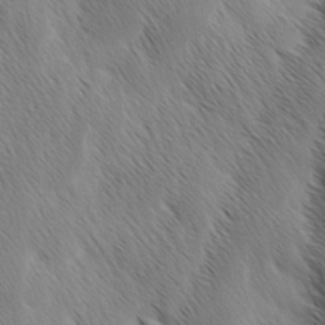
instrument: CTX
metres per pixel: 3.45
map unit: Ave
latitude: 0.9891
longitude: -114.6490
